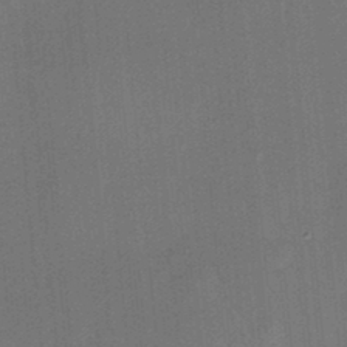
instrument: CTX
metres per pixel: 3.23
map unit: HNhu
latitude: 12.0633
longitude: 10.9731
